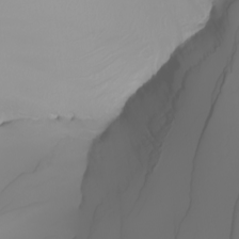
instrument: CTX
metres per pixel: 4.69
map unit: Nhu
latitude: -6.9919
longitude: -93.7827
